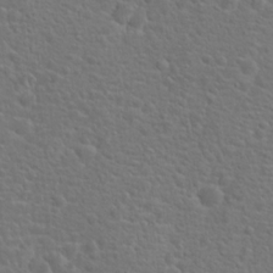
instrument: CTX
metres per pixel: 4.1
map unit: Hto
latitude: 18.1955
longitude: -42.1200
